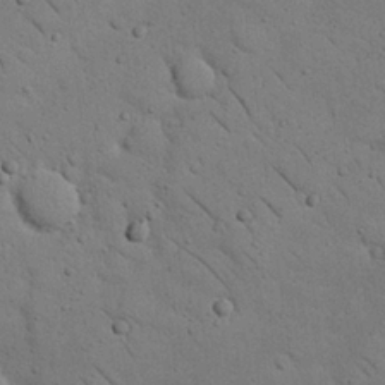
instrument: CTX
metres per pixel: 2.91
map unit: Nhu
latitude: 23.0458
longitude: -74.9325
